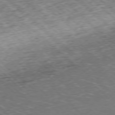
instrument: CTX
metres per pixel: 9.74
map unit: Hpe
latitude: -77.7478
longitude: 14.6897
